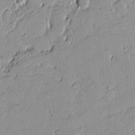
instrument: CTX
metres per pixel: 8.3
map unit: lAvf
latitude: 15.9151
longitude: -127.4049
